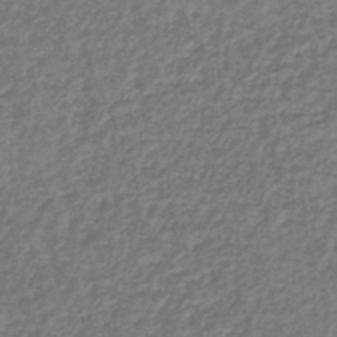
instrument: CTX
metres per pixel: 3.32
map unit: lHb
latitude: -45.6155
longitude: 62.8408
